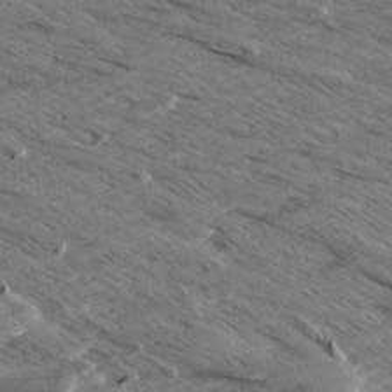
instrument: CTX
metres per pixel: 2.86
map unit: Aa
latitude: 8.6113
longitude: -138.9136
